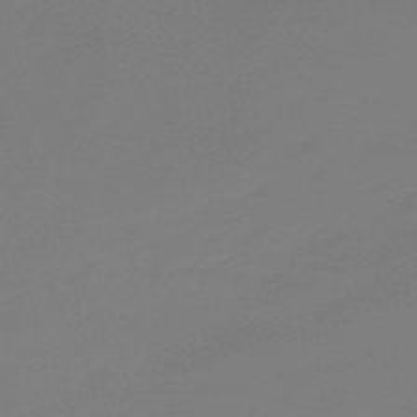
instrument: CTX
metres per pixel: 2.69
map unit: lHb
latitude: -47.2565
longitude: 64.0850
